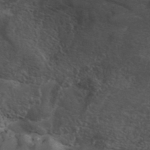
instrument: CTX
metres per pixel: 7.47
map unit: ANa
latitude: 41.2536
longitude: 53.9367
